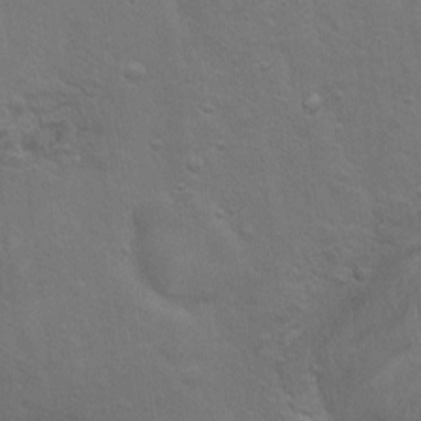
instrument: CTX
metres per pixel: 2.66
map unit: Ht
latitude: 0.9702
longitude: -44.6679
